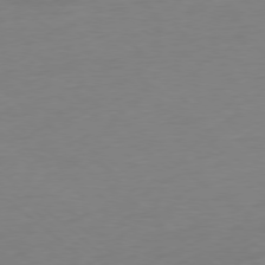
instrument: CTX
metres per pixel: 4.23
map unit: Ap
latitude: -78.6896
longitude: -59.6694
